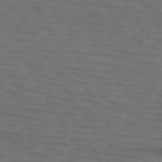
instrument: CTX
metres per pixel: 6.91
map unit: lApd
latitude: 73.0837
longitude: -73.8773
